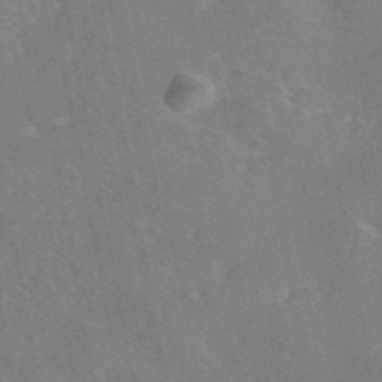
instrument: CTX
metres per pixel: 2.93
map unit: eAb
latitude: 45.6505
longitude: 109.9556
